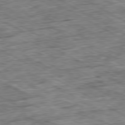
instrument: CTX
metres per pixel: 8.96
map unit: Ap
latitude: -80.6519
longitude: -89.7639
